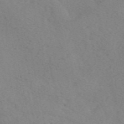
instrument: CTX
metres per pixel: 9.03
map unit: eAb
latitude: 50.4034
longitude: 108.3306
